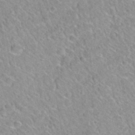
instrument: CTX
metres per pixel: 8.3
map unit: Hto
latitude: 34.9702
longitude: -48.4979
